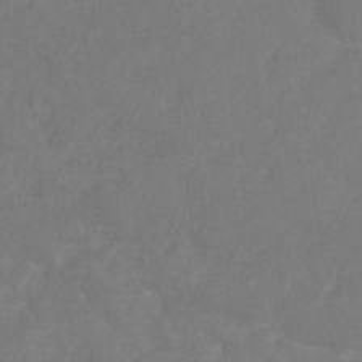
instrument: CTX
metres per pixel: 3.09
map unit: Ht
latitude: -9.4265
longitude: -35.1025
